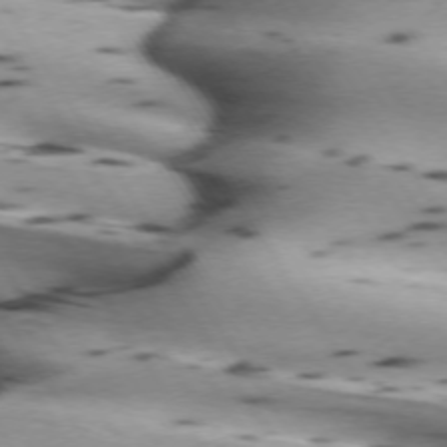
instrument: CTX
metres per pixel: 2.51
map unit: lApd
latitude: 72.6302
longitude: -53.4238
